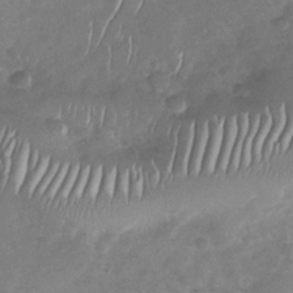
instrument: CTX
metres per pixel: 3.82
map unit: Nhu
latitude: -30.1417
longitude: -60.8947
